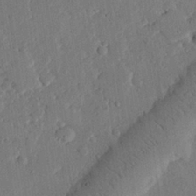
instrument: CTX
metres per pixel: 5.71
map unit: eHh
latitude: 25.4804
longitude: -81.1025
